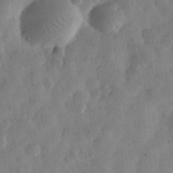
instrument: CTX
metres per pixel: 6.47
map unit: eHh
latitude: 30.6869
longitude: -73.2537
